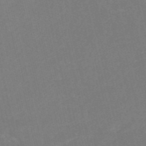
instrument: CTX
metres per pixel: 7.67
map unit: HNb
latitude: -52.7463
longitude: -48.7057
